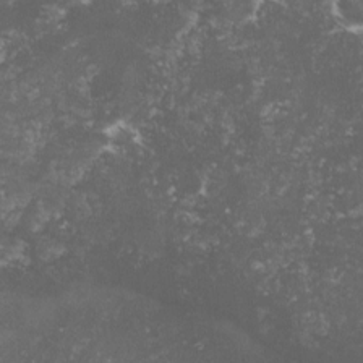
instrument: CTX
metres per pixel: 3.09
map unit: lHvf
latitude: -15.6155
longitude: -99.4804
